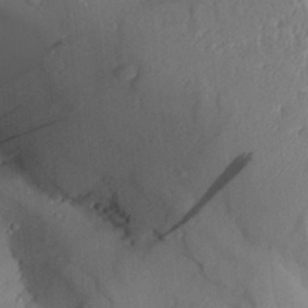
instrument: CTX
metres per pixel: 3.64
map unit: Aa
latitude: 28.8947
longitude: -132.9325
